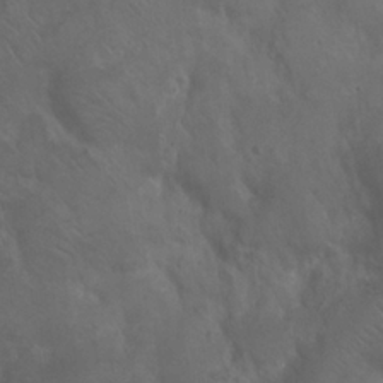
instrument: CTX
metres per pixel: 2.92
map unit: Nhu
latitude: 24.2144
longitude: -52.3279
